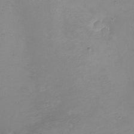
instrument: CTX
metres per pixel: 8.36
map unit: eHh
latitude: -4.5007
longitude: -78.7058
